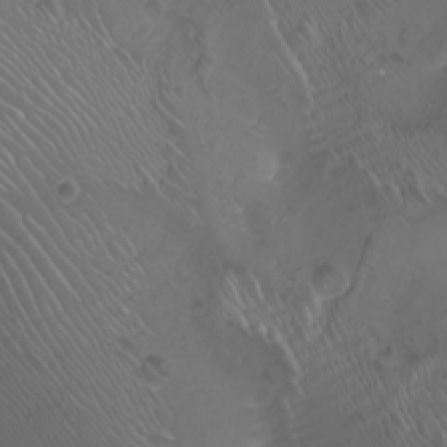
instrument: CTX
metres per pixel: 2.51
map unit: Nhu
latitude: -8.3873
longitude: -92.8758
